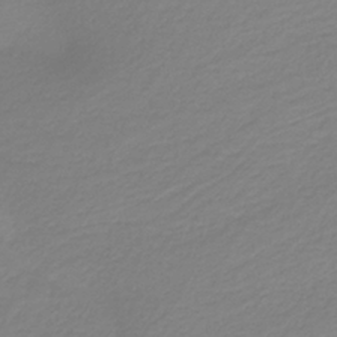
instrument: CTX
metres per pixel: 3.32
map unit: HNb
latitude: -37.7855
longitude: 54.1417
